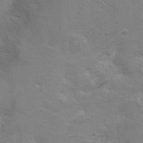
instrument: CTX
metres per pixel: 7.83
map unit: Ht
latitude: 1.2537
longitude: -44.3656
